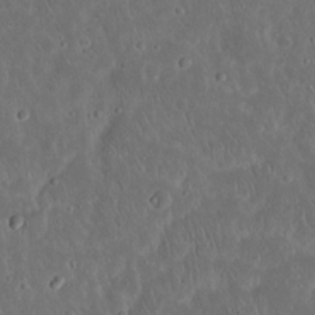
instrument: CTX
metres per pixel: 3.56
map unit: Nhu
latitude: 23.0458
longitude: -70.9702
